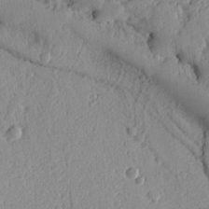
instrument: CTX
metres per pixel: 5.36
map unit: Ht
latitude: 10.0633
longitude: -77.8205
